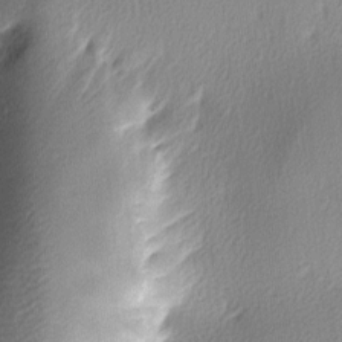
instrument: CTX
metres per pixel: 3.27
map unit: lAa
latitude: -5.6533
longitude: -123.0269
